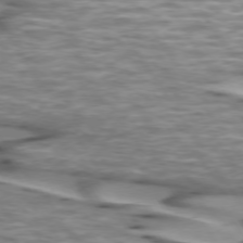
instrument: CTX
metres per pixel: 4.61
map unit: lApd
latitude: 74.1767
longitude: -57.1970
